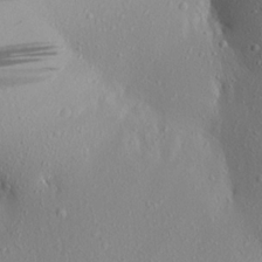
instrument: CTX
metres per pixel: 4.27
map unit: Aa
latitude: 18.4979
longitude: -148.1200
